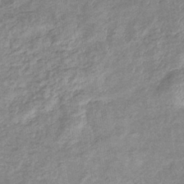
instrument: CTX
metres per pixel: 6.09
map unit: eHb
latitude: -37.8989
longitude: 77.5777
